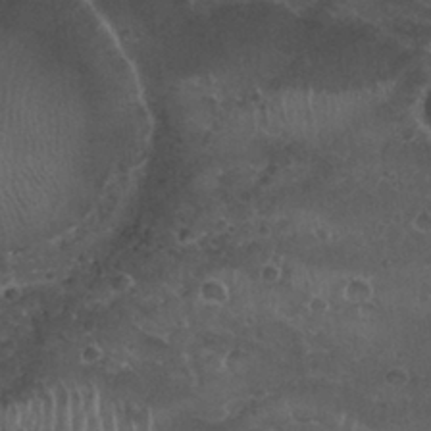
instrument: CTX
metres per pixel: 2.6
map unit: Nhu
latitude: 29.4426
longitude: -53.8206
